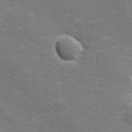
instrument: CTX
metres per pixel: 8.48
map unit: lHvf
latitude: 25.8394
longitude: 141.8422
